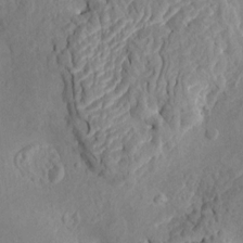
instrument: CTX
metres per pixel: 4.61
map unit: HNhu
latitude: 7.2537
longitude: -1.1025
